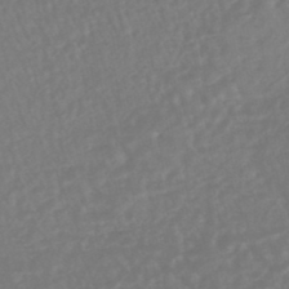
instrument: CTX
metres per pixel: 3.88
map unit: HNhu
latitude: -48.4251
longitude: 101.6532
